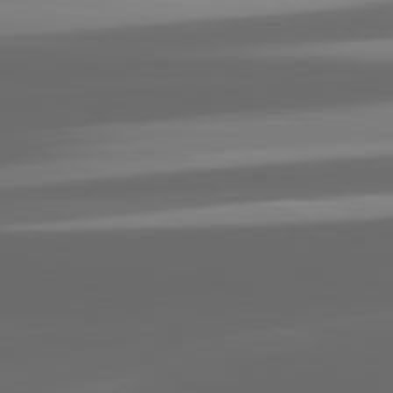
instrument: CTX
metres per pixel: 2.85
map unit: lApd
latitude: 81.5749
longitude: -147.1781
